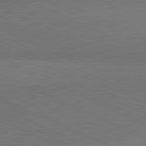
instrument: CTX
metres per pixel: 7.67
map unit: lApd
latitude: 81.8583
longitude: 156.9919
